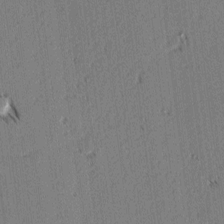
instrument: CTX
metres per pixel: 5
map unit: lAvf
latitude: 2.2711
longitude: -105.7450
